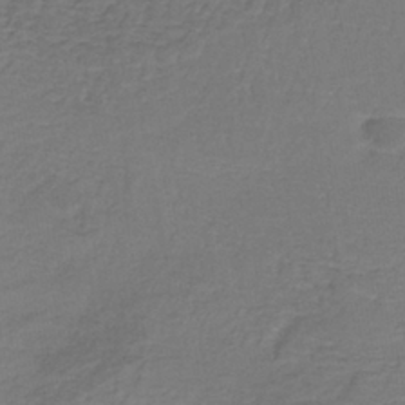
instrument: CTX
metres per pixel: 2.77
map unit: lHb
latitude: -39.3888
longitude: 60.9542
